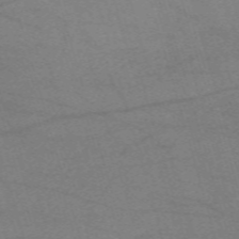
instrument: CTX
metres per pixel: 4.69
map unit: eHh
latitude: -61.3699
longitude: 54.1795
